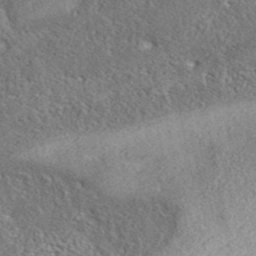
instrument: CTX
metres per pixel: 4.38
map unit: eAb
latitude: 37.7072
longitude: 112.4629
